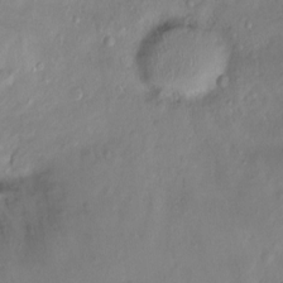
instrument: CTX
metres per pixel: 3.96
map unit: Htu
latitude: -14.8597
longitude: -45.0269
